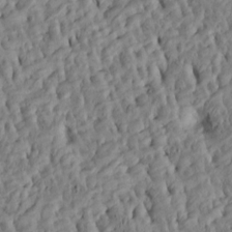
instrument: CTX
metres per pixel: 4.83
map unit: Htu
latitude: -8.3306
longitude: 145.4643
